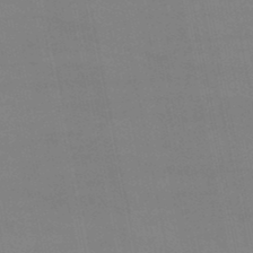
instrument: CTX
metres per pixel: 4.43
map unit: lHb
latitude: -46.9919
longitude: 58.4628
